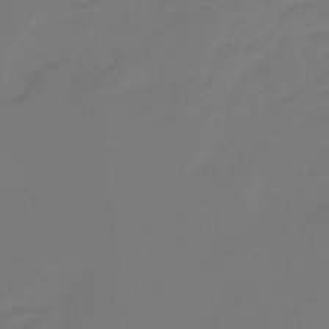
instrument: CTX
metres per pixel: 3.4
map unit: eHb
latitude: -46.9730
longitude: 86.0661
